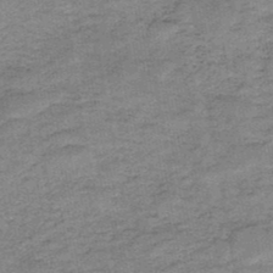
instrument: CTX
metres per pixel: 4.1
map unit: HNb
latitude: -48.0472
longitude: -38.6301
